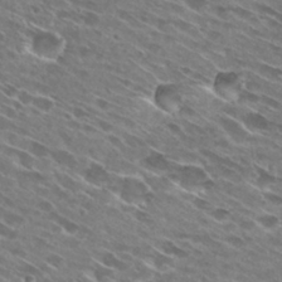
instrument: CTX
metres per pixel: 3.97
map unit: Hto
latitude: 28.8569
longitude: -43.6883
